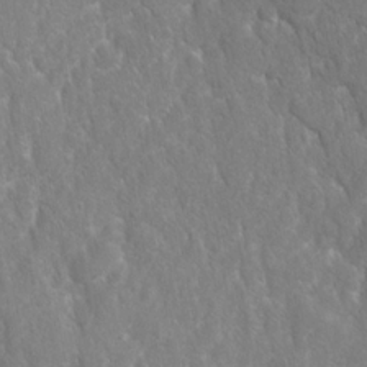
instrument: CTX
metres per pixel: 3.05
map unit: Ave
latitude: -10.9542
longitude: -119.9339
